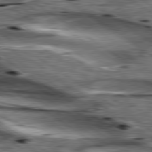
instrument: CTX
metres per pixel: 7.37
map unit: lApd
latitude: 79.7639
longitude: -48.9136
